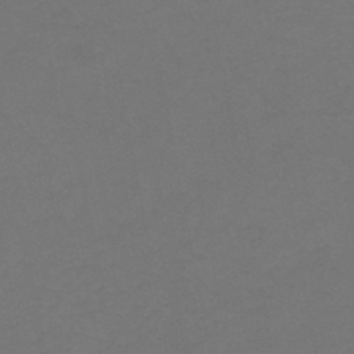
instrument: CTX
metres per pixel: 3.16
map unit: HNb
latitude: -46.6896
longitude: -35.5371
